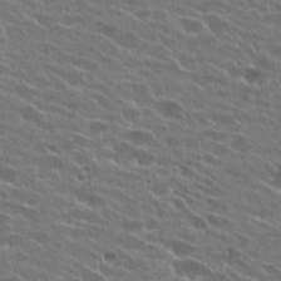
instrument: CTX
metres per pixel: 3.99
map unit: Hto
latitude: 25.5938
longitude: -43.0459
